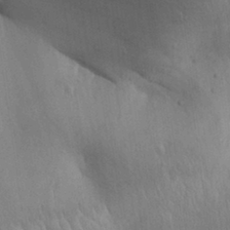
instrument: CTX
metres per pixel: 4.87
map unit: Aa
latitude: 30.4790
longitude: -145.2159
